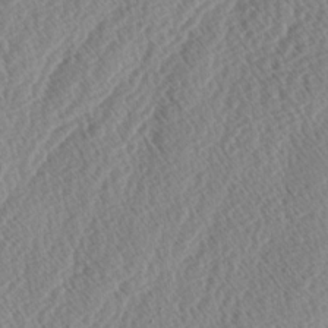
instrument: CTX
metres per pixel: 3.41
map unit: lAa
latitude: -2.9919
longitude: -129.1592
